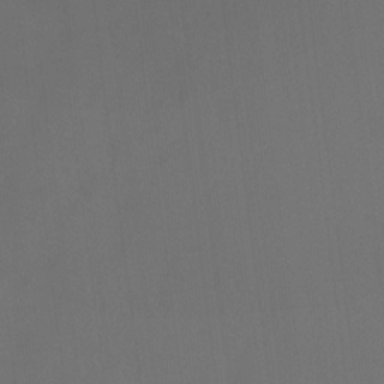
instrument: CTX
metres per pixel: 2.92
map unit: Hto
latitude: -11.4077
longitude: -39.0269
